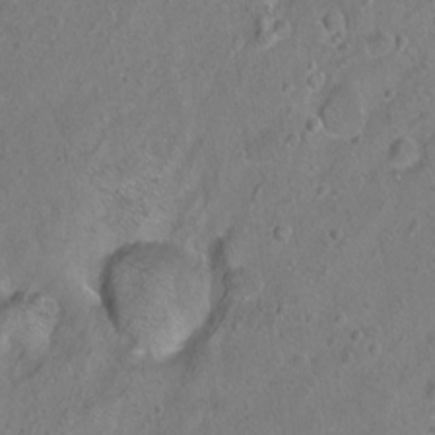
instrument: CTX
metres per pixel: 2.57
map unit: Hto
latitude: -7.1809
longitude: -36.2901
